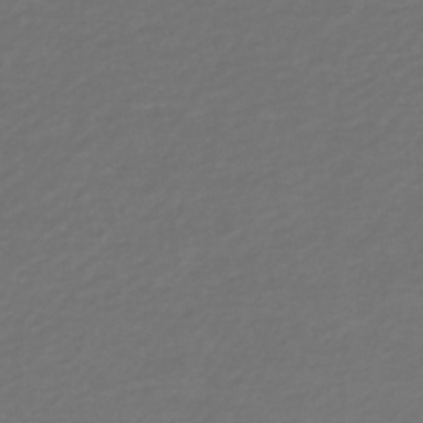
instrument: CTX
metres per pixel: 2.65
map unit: lHb
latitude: -42.8219
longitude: 73.0864
